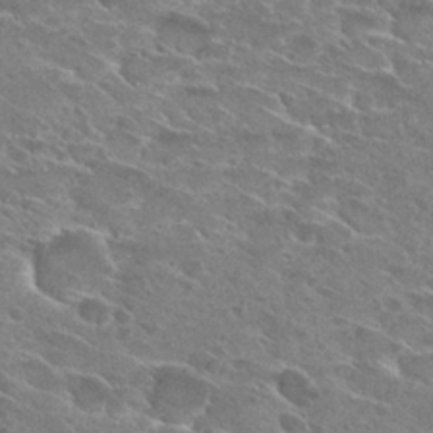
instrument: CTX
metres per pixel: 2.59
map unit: Hto
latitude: 26.6869
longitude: -41.1781
